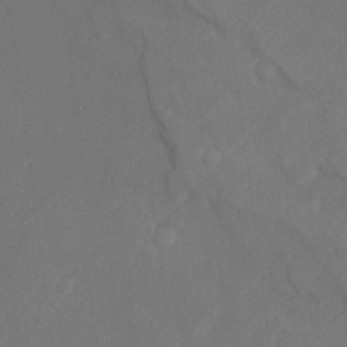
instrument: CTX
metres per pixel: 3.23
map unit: Aa
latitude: -7.6533
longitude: -72.3279
